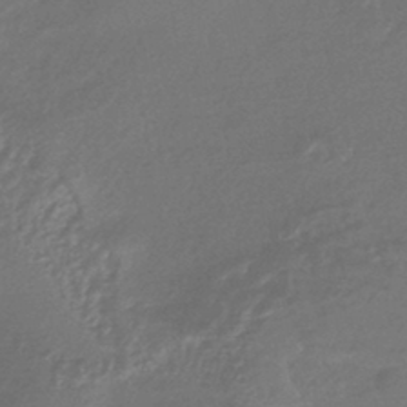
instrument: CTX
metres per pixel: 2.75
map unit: HNhu
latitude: -42.6896
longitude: 89.8800
